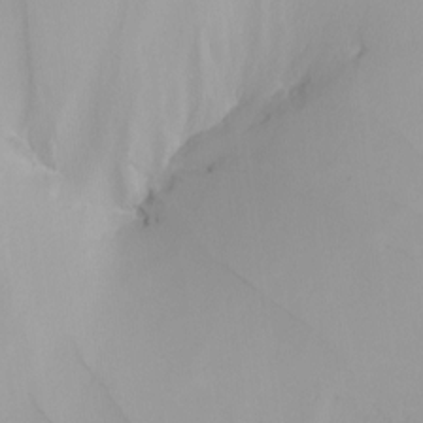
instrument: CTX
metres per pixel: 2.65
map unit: Nhu
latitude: -4.6896
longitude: -91.8205
